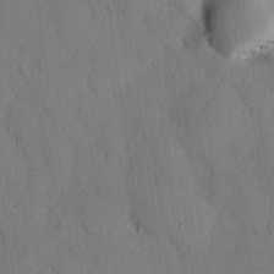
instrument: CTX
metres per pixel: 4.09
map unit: eHh
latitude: 26.1200
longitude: -80.2711
